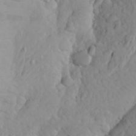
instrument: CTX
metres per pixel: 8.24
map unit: Aa
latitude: 25.7260
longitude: -147.5372
